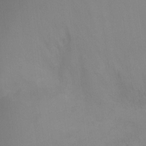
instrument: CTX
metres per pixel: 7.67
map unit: Ht
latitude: -7.3509
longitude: -28.5357
